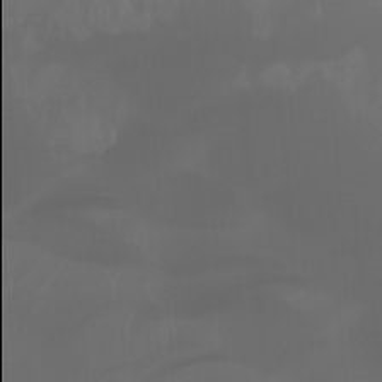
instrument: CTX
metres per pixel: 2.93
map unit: Nhu
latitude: -8.0283
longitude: -81.9906
